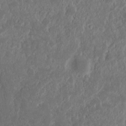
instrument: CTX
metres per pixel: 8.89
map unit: Nhu
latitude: 14.8191
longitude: -73.7450
